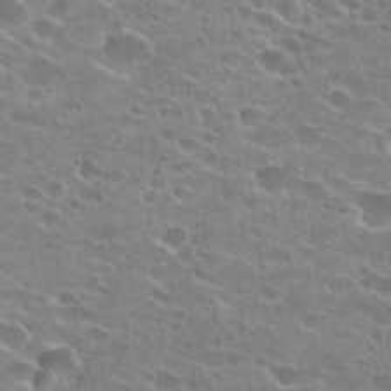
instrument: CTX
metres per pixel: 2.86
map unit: Hto
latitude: 24.3089
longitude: -42.8947
